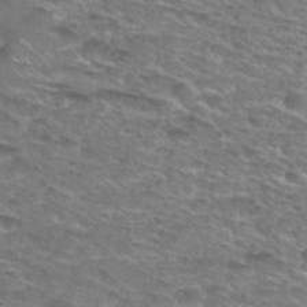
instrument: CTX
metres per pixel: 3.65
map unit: Nhu
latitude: 28.7057
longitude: -49.0647
